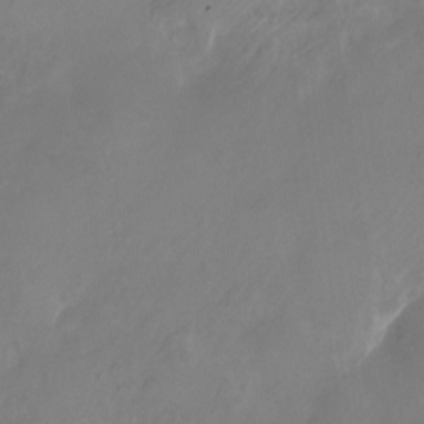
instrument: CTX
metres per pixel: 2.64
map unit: Nhu
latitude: -27.8800
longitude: -71.3481
